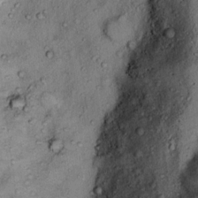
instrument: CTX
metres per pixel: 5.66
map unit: Ht
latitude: 13.2915
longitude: -40.4412
